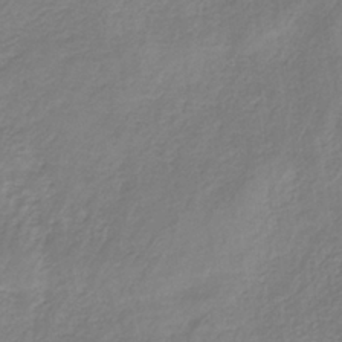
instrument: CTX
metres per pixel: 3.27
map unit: HNb
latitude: -34.5385
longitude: 55.9745
